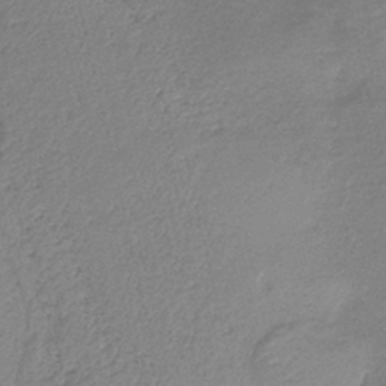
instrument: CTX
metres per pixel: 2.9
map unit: HNb
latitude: -41.5210
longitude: 50.5574
